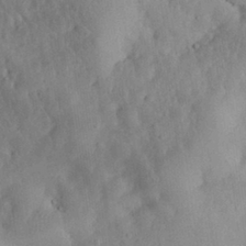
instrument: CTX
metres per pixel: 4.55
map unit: eHh
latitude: 29.5749
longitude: -73.3860
